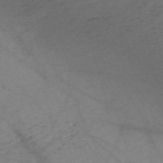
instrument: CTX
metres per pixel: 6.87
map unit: Nve
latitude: -59.1620
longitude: 64.3307
